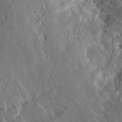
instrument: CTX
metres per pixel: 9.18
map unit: eHh
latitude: 9.2159
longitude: -70.9325
